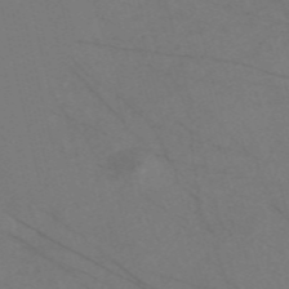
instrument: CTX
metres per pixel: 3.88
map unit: Nve
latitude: -58.4817
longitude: 61.0486
